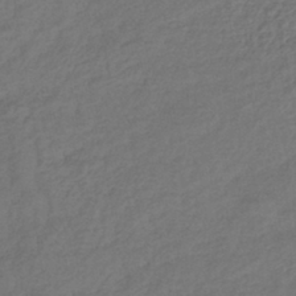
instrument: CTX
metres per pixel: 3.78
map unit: lHb
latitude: -39.8989
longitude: 71.1809
